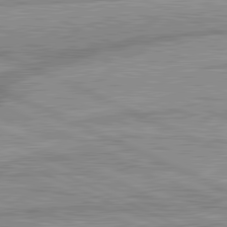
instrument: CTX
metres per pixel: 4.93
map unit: lApd
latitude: 81.7261
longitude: -167.2348
